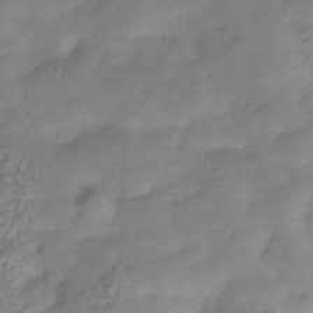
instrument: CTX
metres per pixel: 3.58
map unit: Hve
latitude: -30.9541
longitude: 89.8044
